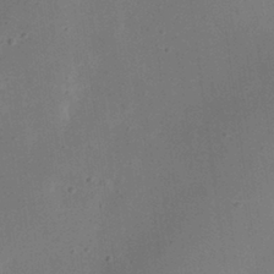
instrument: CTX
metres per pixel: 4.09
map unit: eHh
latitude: 24.2711
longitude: -70.1956
